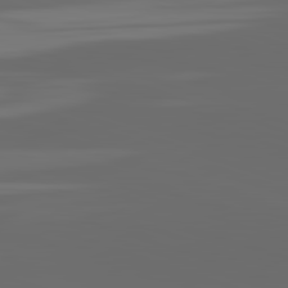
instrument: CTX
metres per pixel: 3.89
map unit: lApd
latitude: 82.9513
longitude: -135.9717
